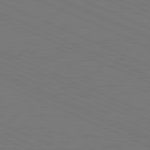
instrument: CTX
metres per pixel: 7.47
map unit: lApd
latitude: 81.6883
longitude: 149.4266
